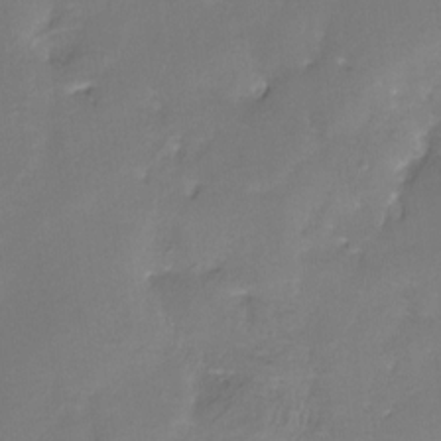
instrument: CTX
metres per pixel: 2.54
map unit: Nhe
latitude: -27.1053
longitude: -109.8016
